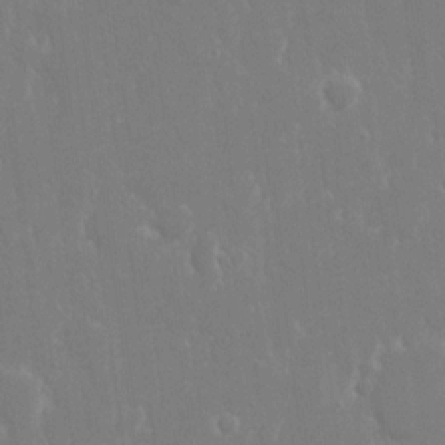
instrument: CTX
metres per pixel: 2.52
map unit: eHh
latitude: 14.1578
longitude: -72.1767
